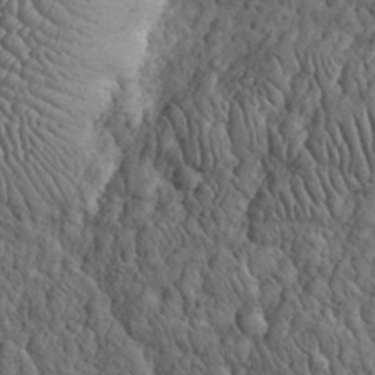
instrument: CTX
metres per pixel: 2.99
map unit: eHh
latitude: 32.2523
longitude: -68.1200
